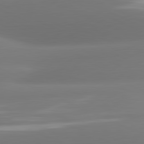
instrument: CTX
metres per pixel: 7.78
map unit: lApd
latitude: 81.1970
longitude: -160.8947
